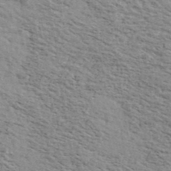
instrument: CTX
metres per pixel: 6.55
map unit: Ave
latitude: 41.2536
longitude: -110.0633
